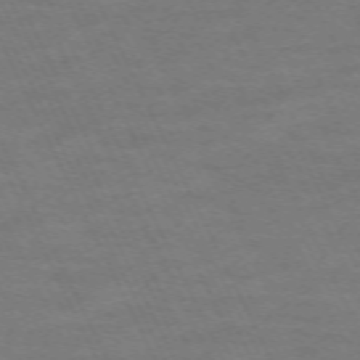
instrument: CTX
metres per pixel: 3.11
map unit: Hpe
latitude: -71.0298
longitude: 14.9542
